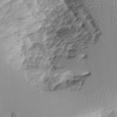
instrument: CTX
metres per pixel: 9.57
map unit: Aa
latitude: 10.9136
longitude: -127.2159
